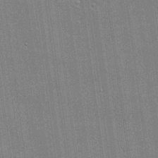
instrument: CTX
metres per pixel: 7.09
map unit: lHvf
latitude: 20.9325
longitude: 143.1620
